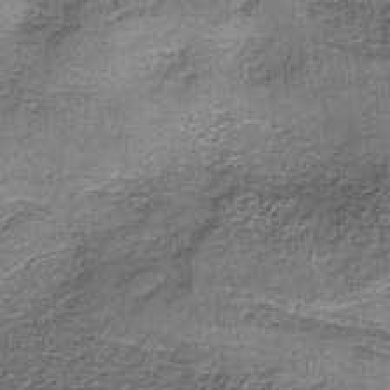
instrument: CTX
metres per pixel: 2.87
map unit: HNb
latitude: -35.8422
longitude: 57.5777
